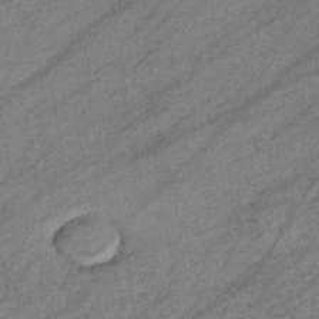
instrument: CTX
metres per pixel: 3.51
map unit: eHb
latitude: -39.9367
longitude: 82.1795
